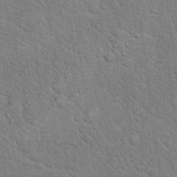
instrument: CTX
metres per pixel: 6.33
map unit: Hto
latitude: 19.0836
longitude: -51.2537
